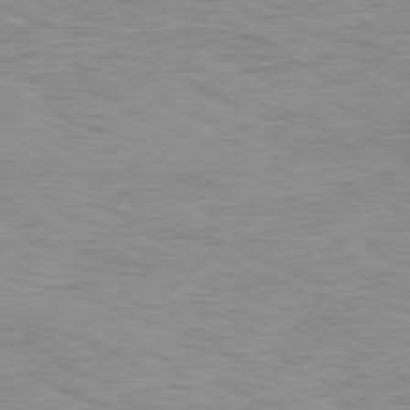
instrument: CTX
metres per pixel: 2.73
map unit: Ap
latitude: -80.0472
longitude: -47.9717
